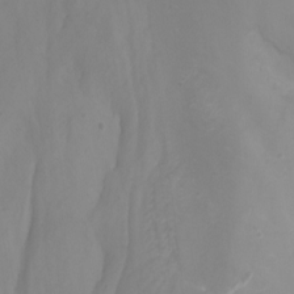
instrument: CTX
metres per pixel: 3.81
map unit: Nhu
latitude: -8.8975
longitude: -79.1781
